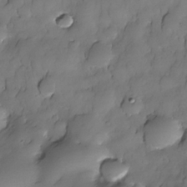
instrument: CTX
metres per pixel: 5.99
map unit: Nhe
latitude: -30.9919
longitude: -139.9150
